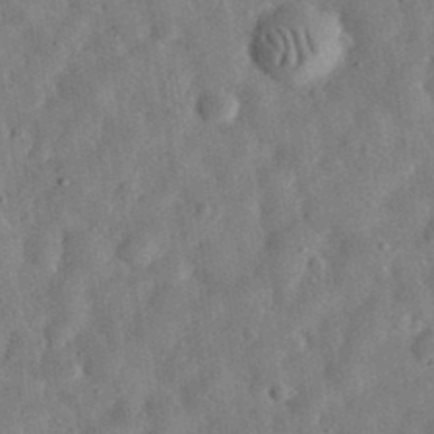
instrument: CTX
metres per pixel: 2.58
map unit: eHh
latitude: 32.7813
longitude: -75.4049
